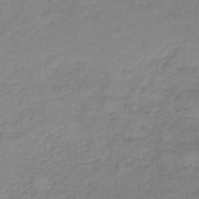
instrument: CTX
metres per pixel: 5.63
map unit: eAb
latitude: -37.5588
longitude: 53.1809
